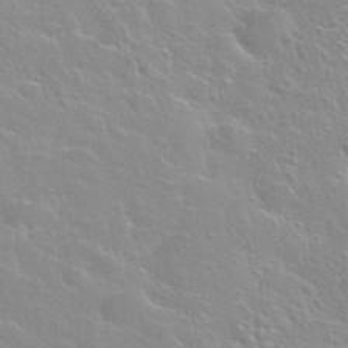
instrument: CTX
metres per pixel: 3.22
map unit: Nhu
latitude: 28.3467
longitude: -53.3671
